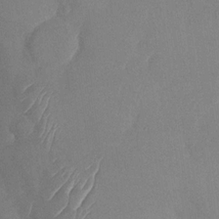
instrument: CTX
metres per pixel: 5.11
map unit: Nhu
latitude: -29.5588
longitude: -60.4979
